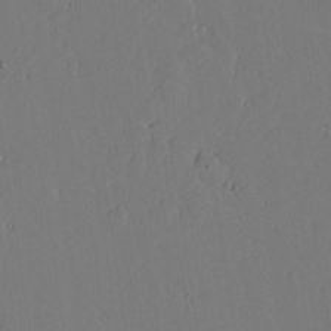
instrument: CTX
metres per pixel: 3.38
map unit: Aa
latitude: 17.8961
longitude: -126.2901
